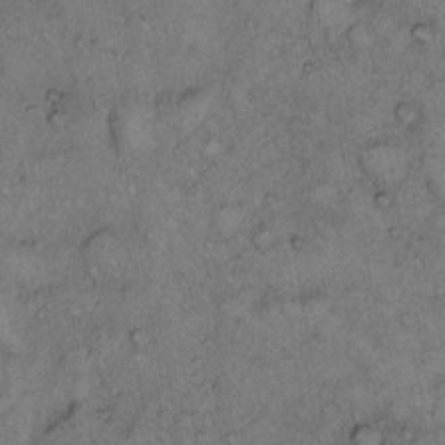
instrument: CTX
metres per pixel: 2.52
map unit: Hto
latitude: 11.8395
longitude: -58.2712
